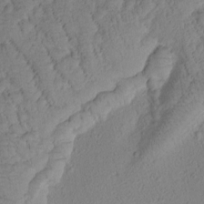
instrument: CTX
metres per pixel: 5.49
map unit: Htu
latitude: -0.3685
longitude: 174.8407
